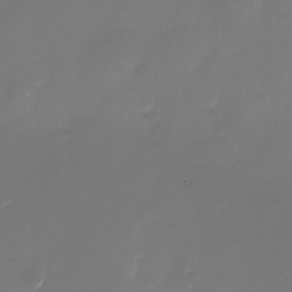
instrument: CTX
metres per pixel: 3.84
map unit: Nhu
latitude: -28.3495
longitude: -68.0255
